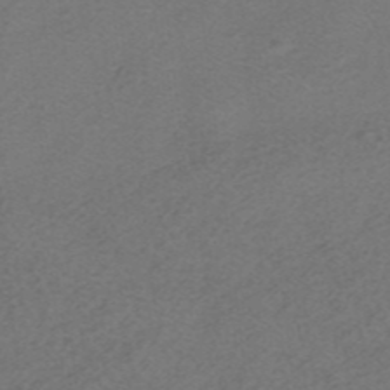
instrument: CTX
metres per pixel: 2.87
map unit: HNhu
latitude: -40.8786
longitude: 103.9367
